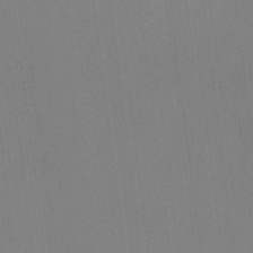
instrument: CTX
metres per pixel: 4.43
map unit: HNhu
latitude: -1.3321
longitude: -6.8947
